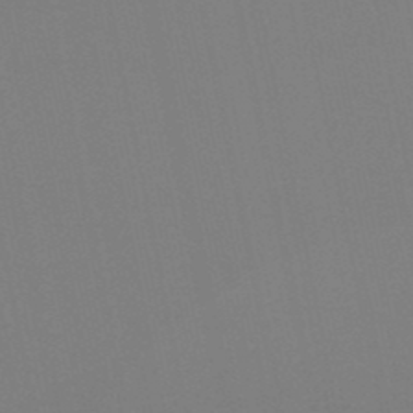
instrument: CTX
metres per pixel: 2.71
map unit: lHb
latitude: -50.1039
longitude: 70.5952
